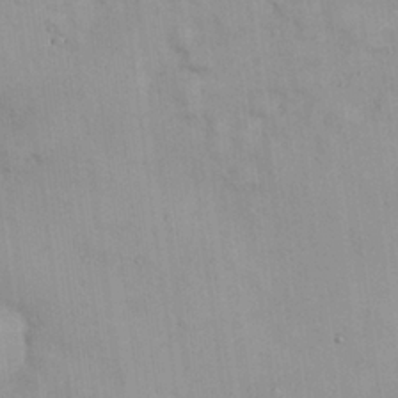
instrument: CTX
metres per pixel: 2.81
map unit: Nhu
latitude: 26.2334
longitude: -69.3104
